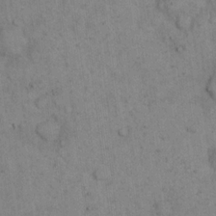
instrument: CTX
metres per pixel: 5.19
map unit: eHh
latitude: 16.1389
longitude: -63.2159
